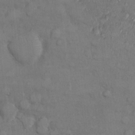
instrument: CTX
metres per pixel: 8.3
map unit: Ht
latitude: 0.6868
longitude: -14.0633
